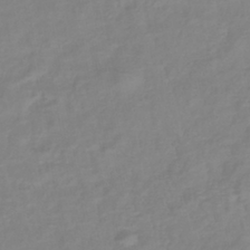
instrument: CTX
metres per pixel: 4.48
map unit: lHb
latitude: -41.1431
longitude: 76.5763
